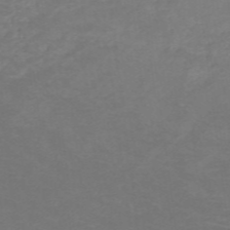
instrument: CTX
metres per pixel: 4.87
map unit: HNb
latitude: -49.3132
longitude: -45.5749
